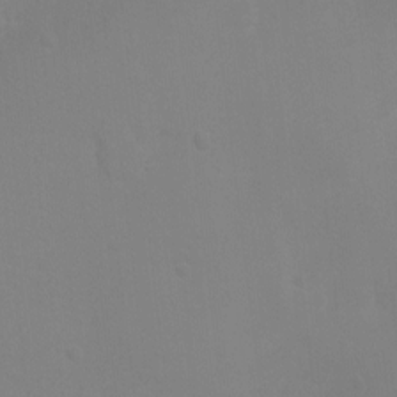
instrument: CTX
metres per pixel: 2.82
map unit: Ht
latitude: 3.1781
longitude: -28.8758
